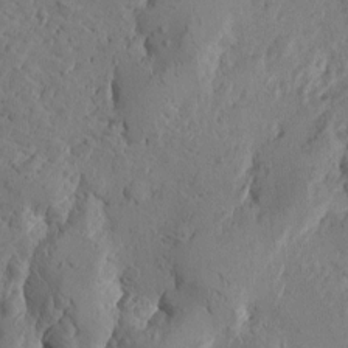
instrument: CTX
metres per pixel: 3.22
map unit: Htu
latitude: -1.0865
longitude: -177.0080
